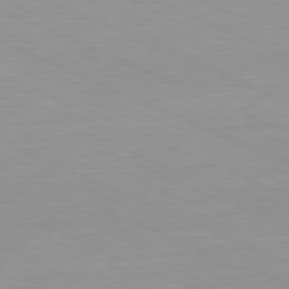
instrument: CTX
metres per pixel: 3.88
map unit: Ap
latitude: -81.2376
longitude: -93.0269
